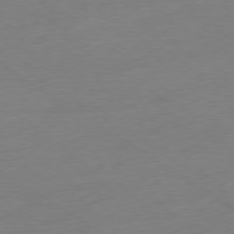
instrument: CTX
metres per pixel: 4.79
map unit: Ap
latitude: -78.4251
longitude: -58.5924
